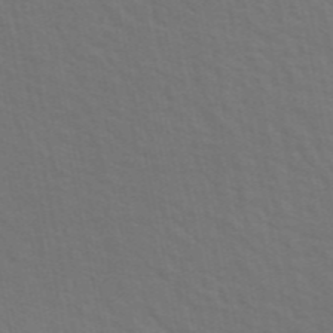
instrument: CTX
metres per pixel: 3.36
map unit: ANa
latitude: 47.9150
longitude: -76.6868
